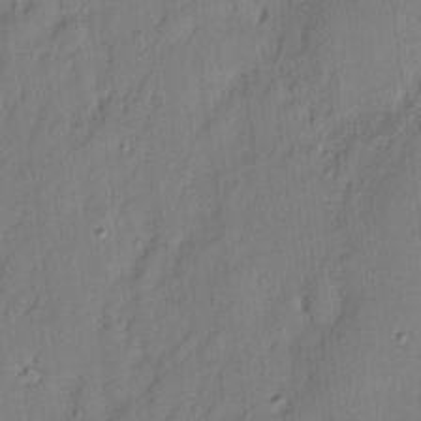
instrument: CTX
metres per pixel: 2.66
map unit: eHh
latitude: 3.6694
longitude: -77.1025
